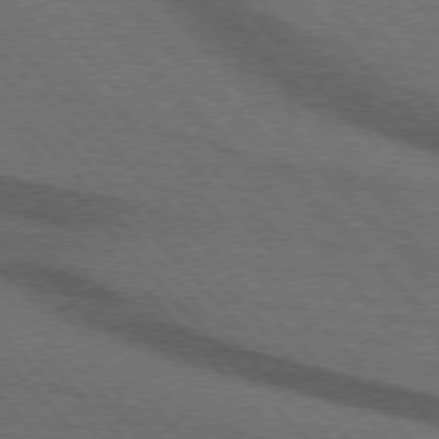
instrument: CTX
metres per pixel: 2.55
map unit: lApd
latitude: 75.8205
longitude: -84.9514
